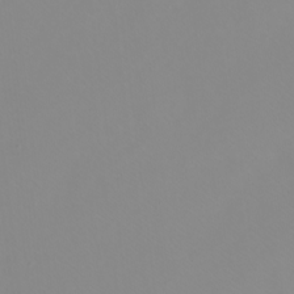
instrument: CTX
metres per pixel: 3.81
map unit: Htu
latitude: -6.0661
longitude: -71.7827
